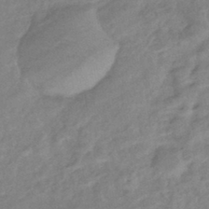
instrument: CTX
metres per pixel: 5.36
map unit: eHb
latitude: -41.2376
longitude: 83.4643
